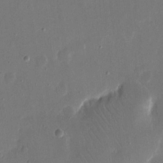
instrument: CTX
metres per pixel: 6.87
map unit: eHh
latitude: 15.4994
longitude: -70.0444
